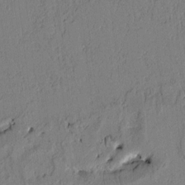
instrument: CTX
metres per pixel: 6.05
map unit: Htu
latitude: 2.6490
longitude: 177.3888
